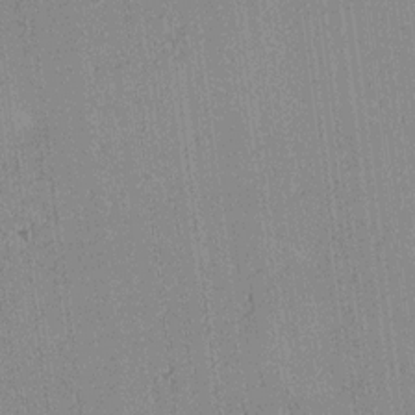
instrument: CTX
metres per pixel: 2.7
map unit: lAa
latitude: 12.5546
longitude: -107.5749
